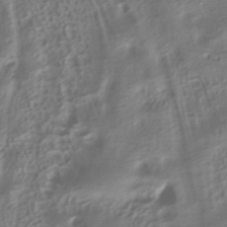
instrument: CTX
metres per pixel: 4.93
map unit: HNhu
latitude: -40.7841
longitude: 100.2172
